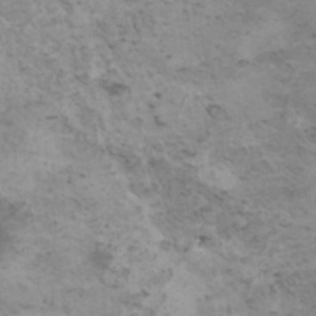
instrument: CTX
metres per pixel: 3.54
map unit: HNhu
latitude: 1.2914
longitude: 2.7274
